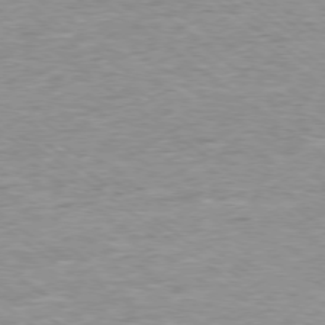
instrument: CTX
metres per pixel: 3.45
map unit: Ap
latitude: -77.9745
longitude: -81.9150
